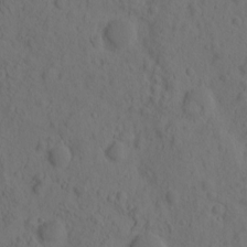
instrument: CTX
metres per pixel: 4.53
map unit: eHh
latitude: -0.7841
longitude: 16.2551
